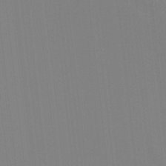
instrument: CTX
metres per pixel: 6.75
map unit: HNhu
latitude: 7.2915
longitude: 1.9556
